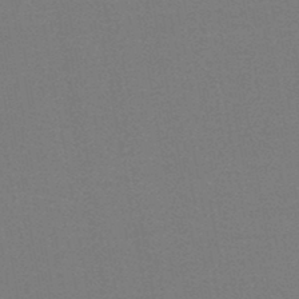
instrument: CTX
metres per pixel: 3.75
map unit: HNb
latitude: -45.9178
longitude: -40.1766
